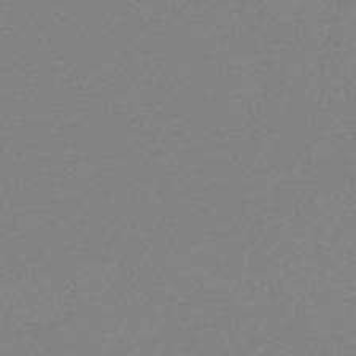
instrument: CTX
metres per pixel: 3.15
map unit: eHb
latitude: -49.1431
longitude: 87.0298
